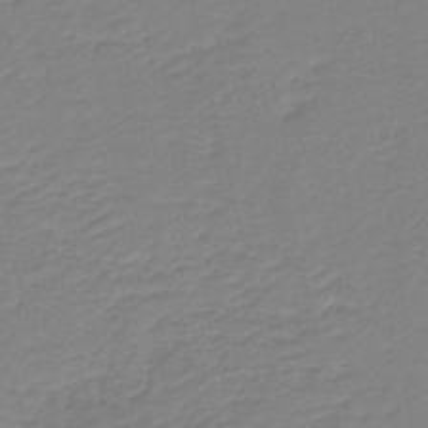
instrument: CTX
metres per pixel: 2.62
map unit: HNb
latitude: -40.9919
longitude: 50.2173
